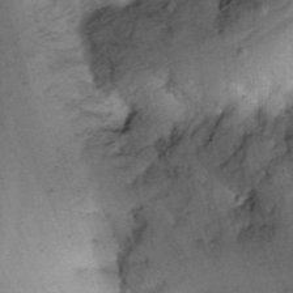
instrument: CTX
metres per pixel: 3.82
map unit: Nhu
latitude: -7.1998
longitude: -65.0836
